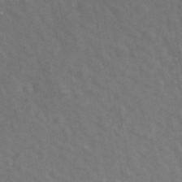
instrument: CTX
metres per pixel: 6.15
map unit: ANa
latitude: 42.1956
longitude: 31.0297
